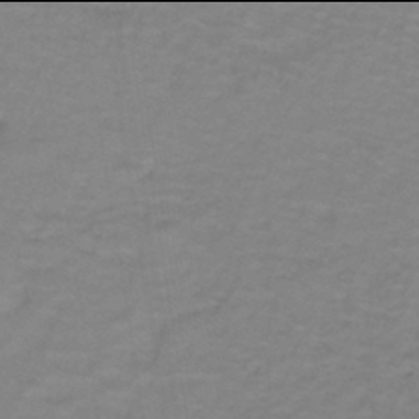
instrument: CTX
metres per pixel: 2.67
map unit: lHb
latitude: -42.0094
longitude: 56.1039
